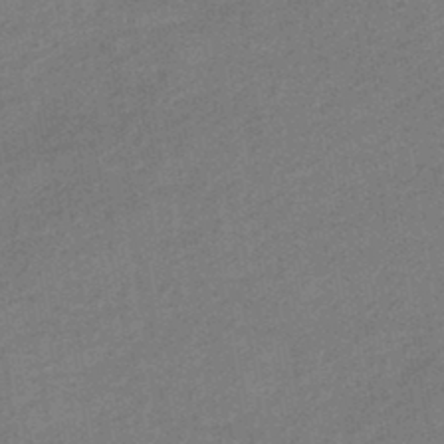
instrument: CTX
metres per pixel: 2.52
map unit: HNhu
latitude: -43.8044
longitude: 90.7841
